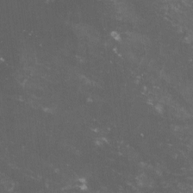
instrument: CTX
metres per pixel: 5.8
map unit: lHvf
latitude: -15.2754
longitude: -102.1766
